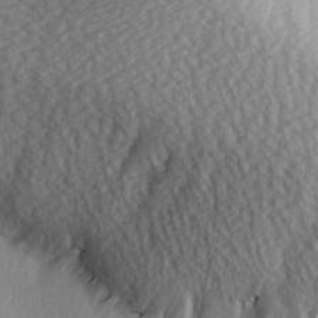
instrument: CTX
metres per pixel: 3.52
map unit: Ave
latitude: 2.6112
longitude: -111.5560
